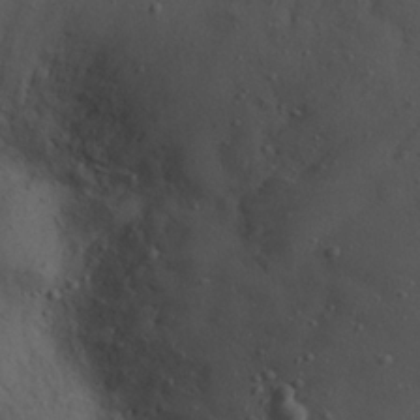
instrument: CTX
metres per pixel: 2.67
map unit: Nhu
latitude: 21.8584
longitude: -72.2901
